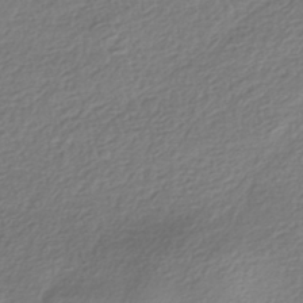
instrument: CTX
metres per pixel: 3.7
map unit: HNhu
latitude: -42.2550
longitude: 98.9542
